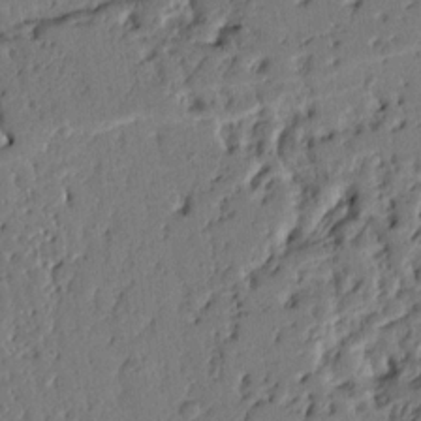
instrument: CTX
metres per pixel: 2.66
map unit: Ht
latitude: 9.4804
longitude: -78.1011
